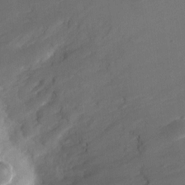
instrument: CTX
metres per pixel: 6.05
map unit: Nhu
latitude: 5.0836
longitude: -18.3845
